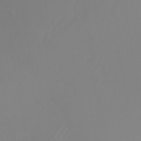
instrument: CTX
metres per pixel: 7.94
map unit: Nhu
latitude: -24.1228
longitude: -73.0837
